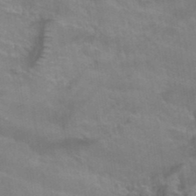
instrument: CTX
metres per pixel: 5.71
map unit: Hto
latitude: 39.0458
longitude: -41.8583
